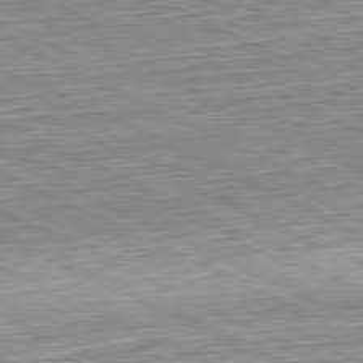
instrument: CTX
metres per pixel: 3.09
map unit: Hpe
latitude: -81.3132
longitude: 10.5196
